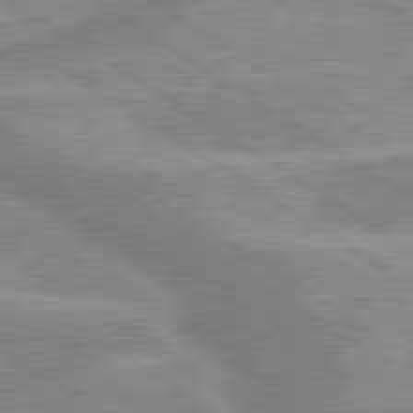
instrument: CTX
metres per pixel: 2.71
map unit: lApd
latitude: 80.1767
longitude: -176.5923
